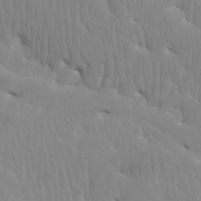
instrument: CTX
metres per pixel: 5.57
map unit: Htu
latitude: -8.3117
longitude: -66.0255
